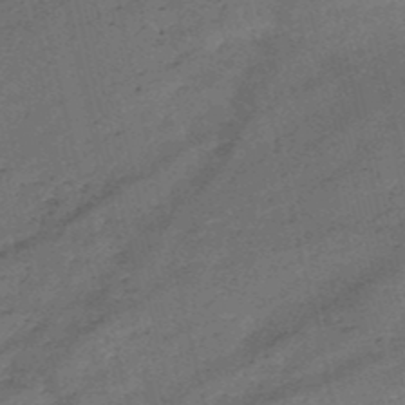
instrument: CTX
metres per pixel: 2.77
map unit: HNb
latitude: -50.8219
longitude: -40.8002
